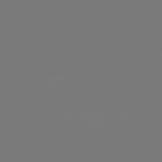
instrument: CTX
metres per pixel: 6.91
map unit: Hpe
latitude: 76.4601
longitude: -136.7058
